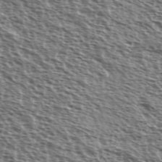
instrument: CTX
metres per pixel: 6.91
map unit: Ave
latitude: 38.1200
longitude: -111.5560
